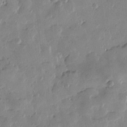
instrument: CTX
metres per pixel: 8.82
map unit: Htu
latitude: 1.0836
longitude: -177.9150
